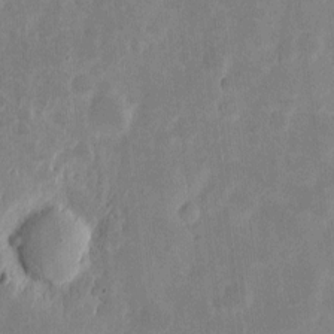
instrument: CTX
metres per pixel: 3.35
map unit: eHh
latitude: 6.6868
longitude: -70.3845
